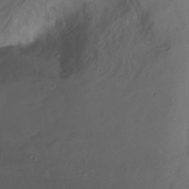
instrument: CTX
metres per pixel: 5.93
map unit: Ht
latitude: 1.7449
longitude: -36.6869
